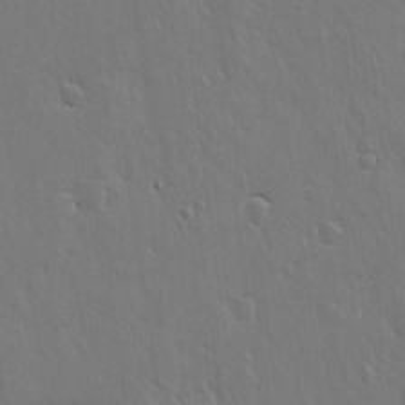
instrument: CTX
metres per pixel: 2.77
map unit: lHvf
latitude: 18.8002
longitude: -116.8569
